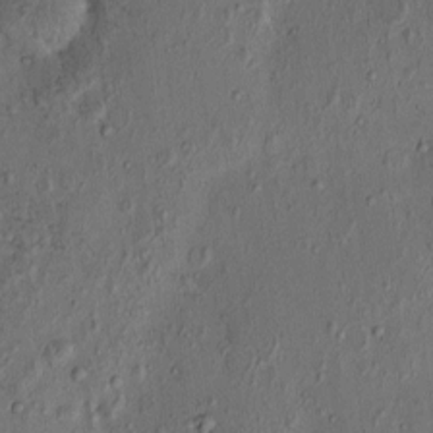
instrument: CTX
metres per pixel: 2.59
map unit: eHh
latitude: -1.1054
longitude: 19.0109
